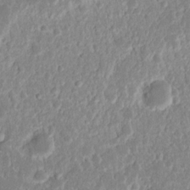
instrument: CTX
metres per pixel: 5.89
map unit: eHh
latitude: 14.7625
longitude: -72.5357
